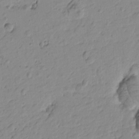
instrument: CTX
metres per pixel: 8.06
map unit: Htu
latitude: -0.3496
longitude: -175.4993
